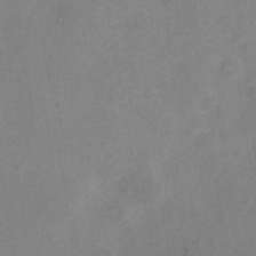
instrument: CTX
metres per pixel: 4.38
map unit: Nhe
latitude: -33.2754
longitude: -87.4615
